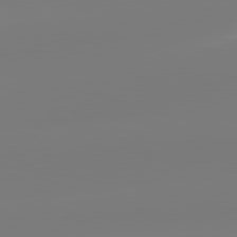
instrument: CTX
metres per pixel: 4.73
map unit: lApd
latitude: 81.9339
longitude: -159.6883
